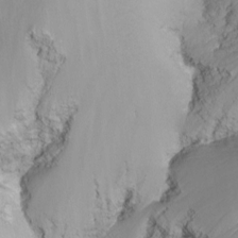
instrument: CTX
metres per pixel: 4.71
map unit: Nhu
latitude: -12.0661
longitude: -68.5546
